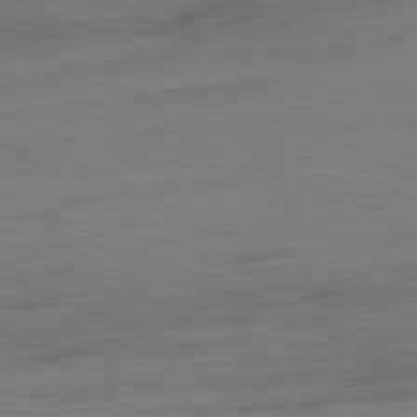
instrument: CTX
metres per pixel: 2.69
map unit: Ap
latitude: -81.9556
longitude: -83.8583
